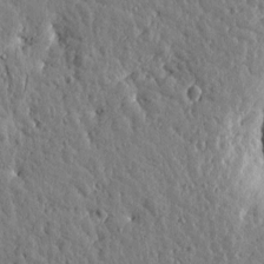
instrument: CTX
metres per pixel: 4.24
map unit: Htu
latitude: -0.2173
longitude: -178.7624
